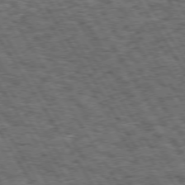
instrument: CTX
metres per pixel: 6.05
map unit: Hpe
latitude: 73.4427
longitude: -126.3467
